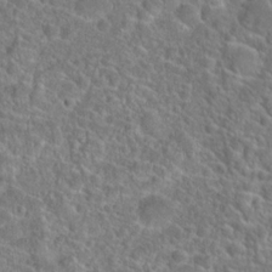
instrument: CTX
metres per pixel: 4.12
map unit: Hto
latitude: 23.4426
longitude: -45.5371
